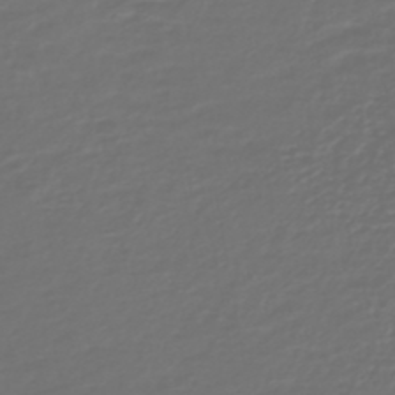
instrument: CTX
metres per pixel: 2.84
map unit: HNb
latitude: -47.7477
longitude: 54.9731
